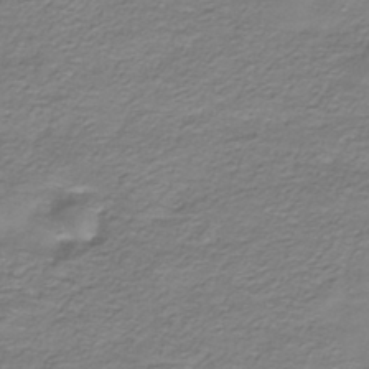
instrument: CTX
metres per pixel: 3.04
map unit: HNhu
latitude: -40.6140
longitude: 108.9164
